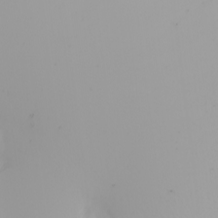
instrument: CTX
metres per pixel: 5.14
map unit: Nhu
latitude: -6.5951
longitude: -96.3089
